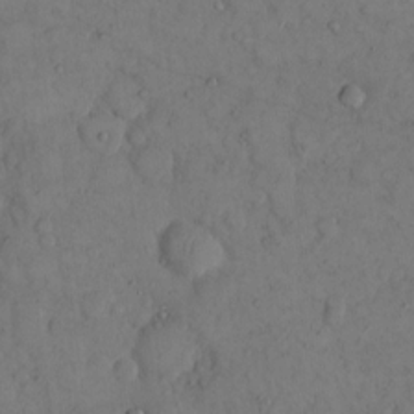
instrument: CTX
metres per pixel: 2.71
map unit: eHh
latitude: 14.3846
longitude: -67.4237
